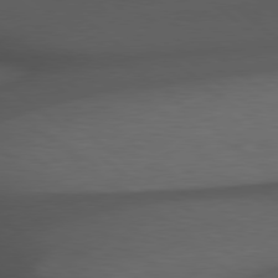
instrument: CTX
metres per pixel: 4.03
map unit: Hpe
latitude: 78.6680
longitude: -162.3845
